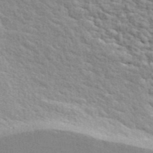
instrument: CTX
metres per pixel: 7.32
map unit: ANa
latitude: 41.3670
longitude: 29.7478
